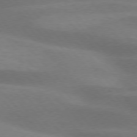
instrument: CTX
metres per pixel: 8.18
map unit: lApd
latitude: 76.3089
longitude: -59.6316
